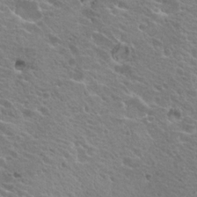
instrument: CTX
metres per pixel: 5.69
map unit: Hto
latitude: 19.8772
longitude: -33.6505
